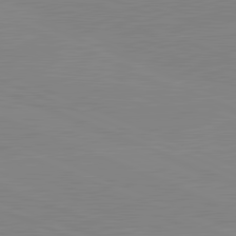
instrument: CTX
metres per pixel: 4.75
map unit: lApd
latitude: 81.8583
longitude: -156.7813
